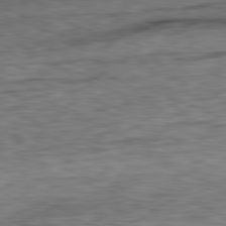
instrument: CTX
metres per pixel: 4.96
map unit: Ap
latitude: -81.8612
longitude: -79.6694
